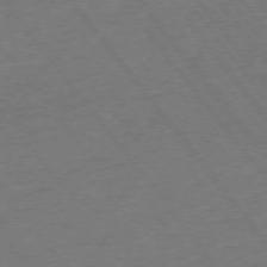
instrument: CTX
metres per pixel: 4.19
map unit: Ap
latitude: -75.4833
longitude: -82.1577
